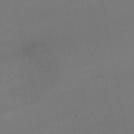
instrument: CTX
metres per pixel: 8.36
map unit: lHb
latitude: -44.4251
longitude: 60.9353
